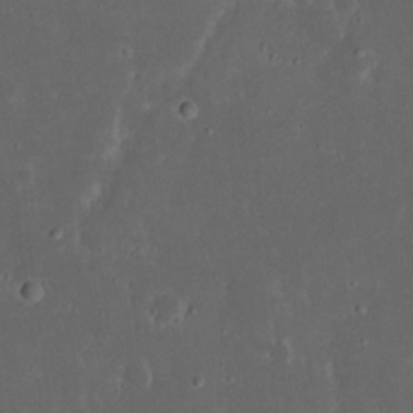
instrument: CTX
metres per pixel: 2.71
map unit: eHh
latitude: 16.8947
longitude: -73.6127
